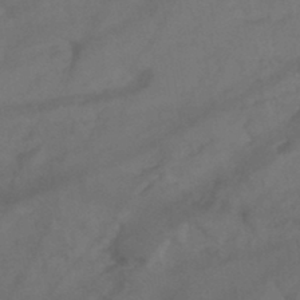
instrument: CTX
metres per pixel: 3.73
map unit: HNb
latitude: -44.7274
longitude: -37.2348
